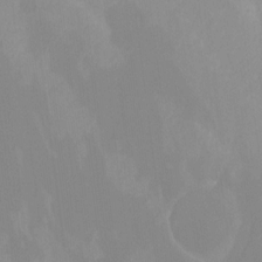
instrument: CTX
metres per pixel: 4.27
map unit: Nhu
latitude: -14.1606
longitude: -55.1403
